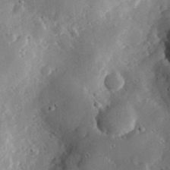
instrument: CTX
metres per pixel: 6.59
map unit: lHvf
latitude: 32.2145
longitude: -85.2159
